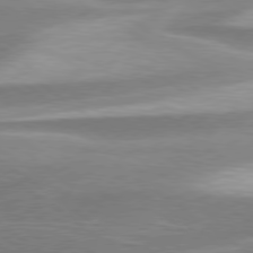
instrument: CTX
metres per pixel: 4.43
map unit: Hpe
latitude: 79.1781
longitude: -130.2712
